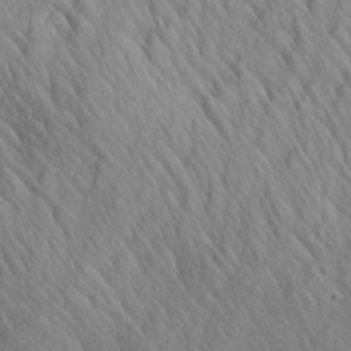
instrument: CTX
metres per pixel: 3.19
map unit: Aa
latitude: 26.9703
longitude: -142.3467
